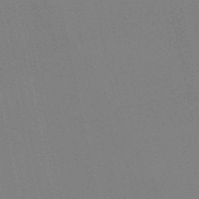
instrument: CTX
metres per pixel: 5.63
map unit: lHb
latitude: -48.2551
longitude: 68.9730
